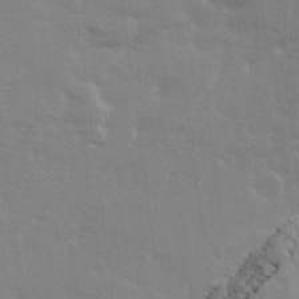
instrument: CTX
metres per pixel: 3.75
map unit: Ave
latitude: 13.6883
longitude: -102.7813
